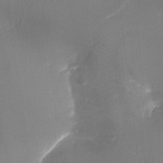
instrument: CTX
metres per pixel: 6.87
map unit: Ht
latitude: -16.3873
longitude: -42.2145
